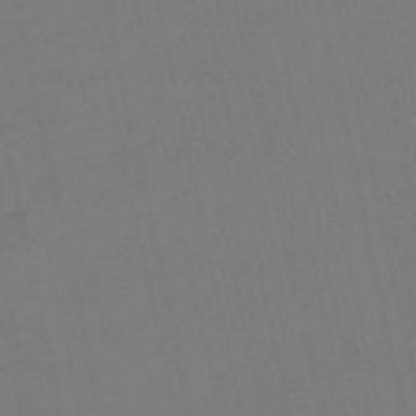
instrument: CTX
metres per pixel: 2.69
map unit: Nve
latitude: -57.6155
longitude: 50.5385
